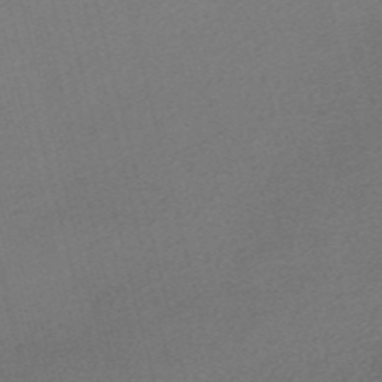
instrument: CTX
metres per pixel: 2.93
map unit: Nve
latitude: -56.6707
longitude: 60.8219
